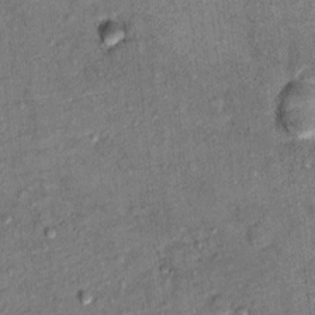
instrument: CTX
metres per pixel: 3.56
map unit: Hto
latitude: 10.3090
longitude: -37.6505
